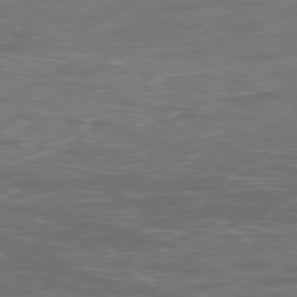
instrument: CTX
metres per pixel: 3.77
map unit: Ap
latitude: -78.6140
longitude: -62.8758
